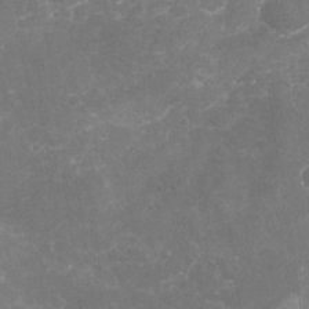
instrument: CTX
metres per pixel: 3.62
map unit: Nhu
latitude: -18.7841
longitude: -57.4615
